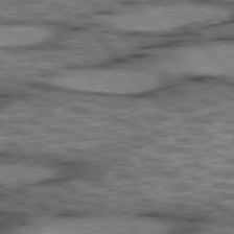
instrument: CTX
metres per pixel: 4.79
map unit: lApd
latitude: 75.5560
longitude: -48.4412
